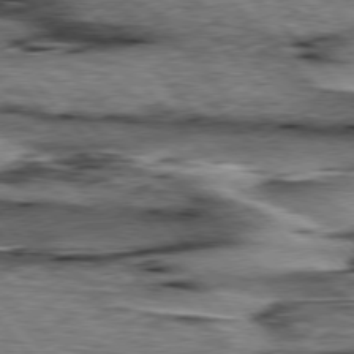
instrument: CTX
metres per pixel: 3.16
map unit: lApd
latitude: 76.4412
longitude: -71.9339
